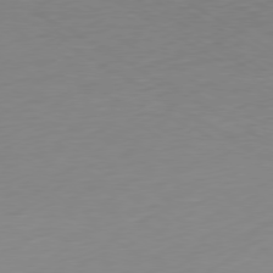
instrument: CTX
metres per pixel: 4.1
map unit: Ap
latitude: -79.6533
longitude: -57.6315
